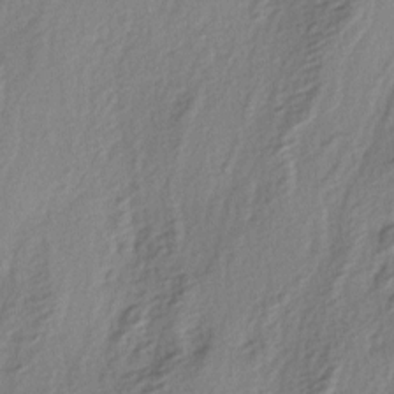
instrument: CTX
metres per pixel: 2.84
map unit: lAa
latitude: -4.6707
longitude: -123.3482
